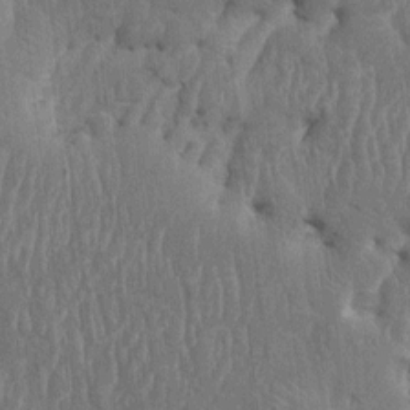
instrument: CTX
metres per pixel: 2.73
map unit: HNhu
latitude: 4.1578
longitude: -6.7057
